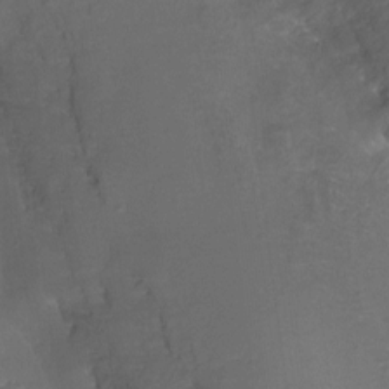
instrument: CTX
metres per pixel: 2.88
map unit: Nhu
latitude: -17.4644
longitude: -48.3467
